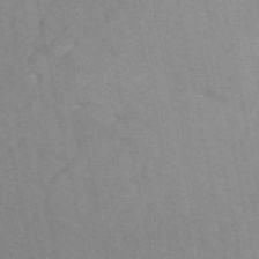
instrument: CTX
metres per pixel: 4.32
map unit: ANa
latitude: 49.8394
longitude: -72.4790
